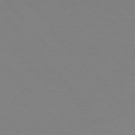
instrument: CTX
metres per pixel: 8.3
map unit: Hpe
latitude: 75.7261
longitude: -141.3859
